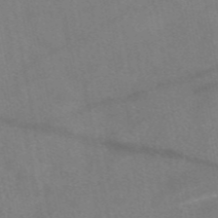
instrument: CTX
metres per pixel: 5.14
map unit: eAb
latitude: 47.8017
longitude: 120.3117
